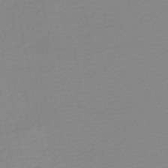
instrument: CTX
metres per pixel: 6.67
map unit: HNb
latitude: -48.2740
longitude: 59.2942
